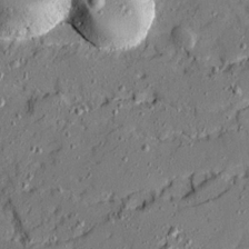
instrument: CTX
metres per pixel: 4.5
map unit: Ave
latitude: 20.0633
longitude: -128.8569
